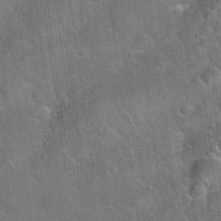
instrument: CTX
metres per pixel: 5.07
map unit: Hto
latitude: 21.5371
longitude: -51.8961
